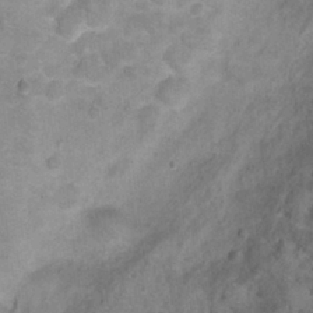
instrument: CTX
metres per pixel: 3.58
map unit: Ht
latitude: 1.0458
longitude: -33.0836
